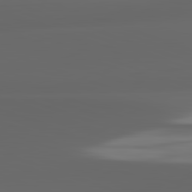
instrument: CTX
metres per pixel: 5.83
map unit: lApd
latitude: 82.8002
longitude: -135.4993
